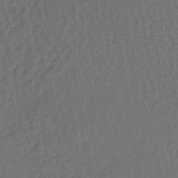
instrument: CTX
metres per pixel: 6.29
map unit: lHb
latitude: -39.7100
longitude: 63.3131
